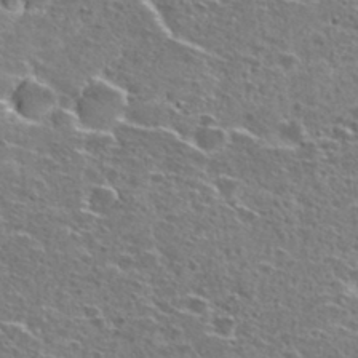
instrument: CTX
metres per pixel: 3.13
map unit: Hto
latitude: 27.3482
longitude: -47.9339
